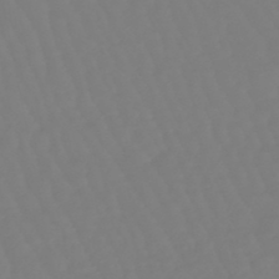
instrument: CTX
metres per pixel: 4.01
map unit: eHb
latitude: -45.8045
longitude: 81.2943
